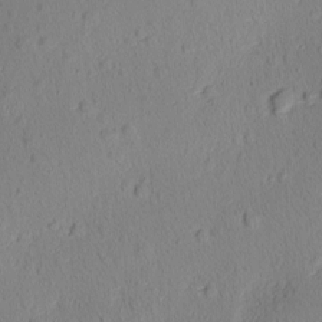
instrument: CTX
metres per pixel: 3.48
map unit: Ave
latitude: -9.7855
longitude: -121.5560
